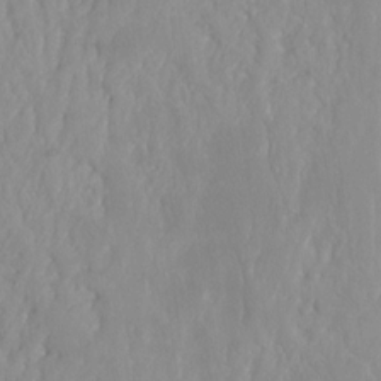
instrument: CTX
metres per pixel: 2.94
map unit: Ht
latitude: -14.4629
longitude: -41.7260
